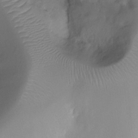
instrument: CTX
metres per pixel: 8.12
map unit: Ht
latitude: -10.3306
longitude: -29.0080
